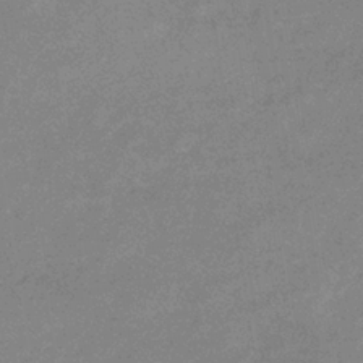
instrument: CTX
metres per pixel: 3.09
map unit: eHb
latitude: -36.7274
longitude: 76.6896
